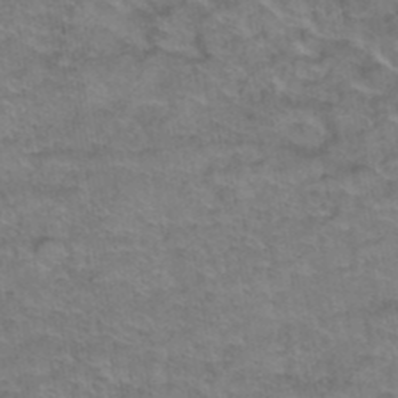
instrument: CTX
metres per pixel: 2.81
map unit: Hto
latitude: 38.9325
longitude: -42.5924
